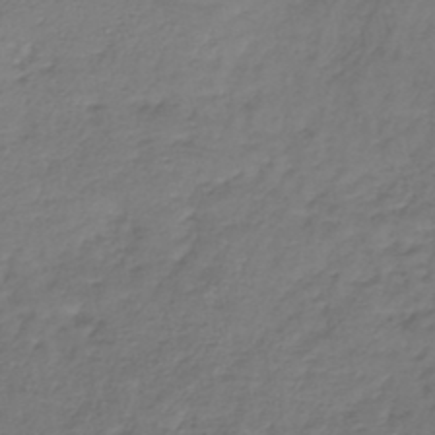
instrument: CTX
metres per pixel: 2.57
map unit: lHb
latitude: -38.4440
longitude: 62.0661
